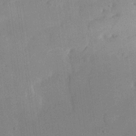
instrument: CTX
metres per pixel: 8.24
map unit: lHvf
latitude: 21.7639
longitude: 145.4266
